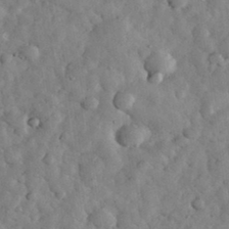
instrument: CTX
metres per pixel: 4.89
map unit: eHh
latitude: 33.8205
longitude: -68.5924
